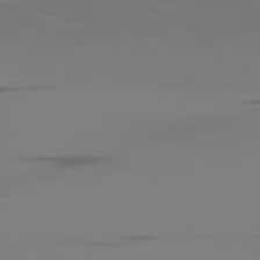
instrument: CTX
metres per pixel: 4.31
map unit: Ap
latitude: -80.6141
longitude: -58.6680
